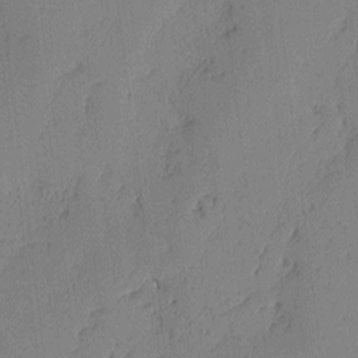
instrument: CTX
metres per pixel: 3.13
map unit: lAvf
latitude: -1.4644
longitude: -105.4616
